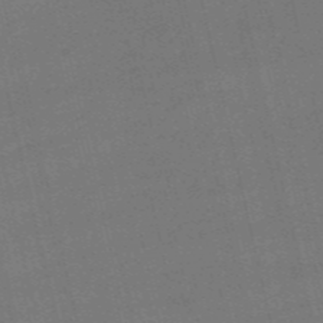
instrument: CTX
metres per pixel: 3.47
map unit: HNb
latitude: -55.2376
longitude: -41.1781
